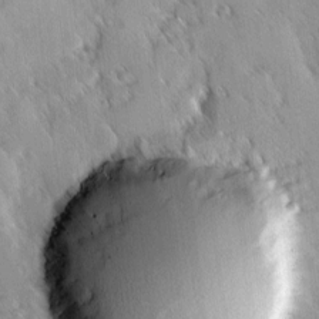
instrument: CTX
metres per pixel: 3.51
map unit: Ave
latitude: 8.6869
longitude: -104.1956
